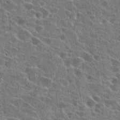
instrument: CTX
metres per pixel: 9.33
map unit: Hto
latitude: 24.3656
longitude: -40.0633
